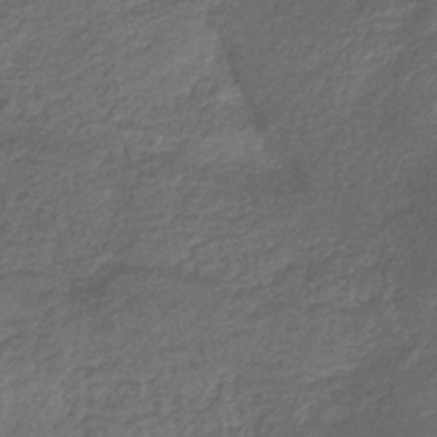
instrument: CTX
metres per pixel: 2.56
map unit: eHb
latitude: -32.5952
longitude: 73.5210
